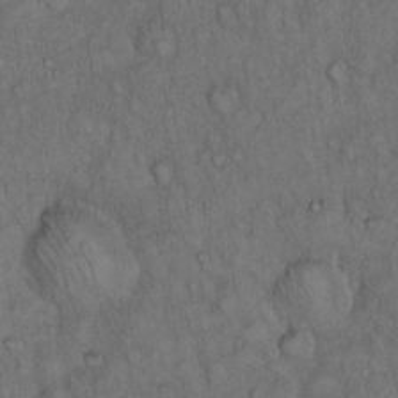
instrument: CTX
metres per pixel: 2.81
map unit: Hto
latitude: 15.7072
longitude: -57.0458
